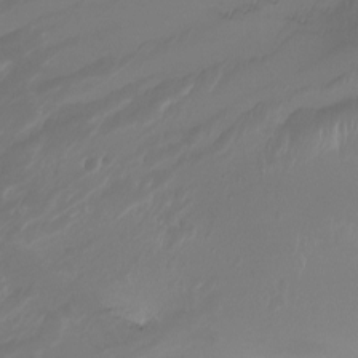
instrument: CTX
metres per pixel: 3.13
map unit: Nhu
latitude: -8.2739
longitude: -79.2915
